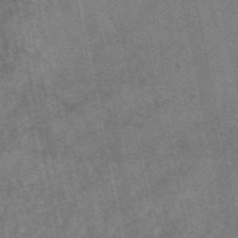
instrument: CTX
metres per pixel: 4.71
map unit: eAb
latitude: 47.8773
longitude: 103.4077
